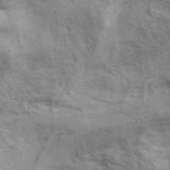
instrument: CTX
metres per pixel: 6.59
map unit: ANa
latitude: 42.3845
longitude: 17.4077
